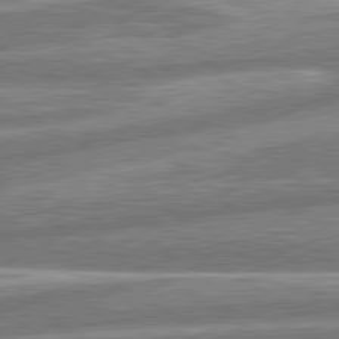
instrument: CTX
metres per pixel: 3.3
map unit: lApd
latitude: 80.8380
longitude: -165.5938
